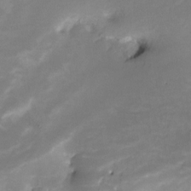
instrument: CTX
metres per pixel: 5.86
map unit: Nve
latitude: -24.7274
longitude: -108.7057
